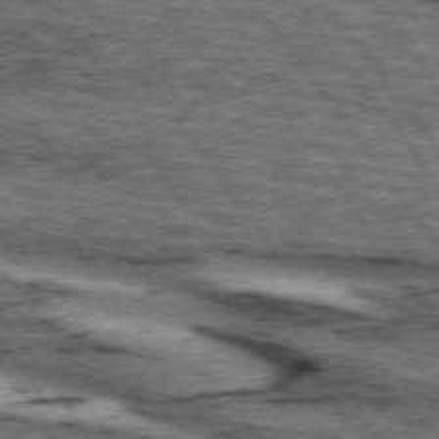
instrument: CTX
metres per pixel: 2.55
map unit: lApd
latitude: 74.1767
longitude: -75.8772
